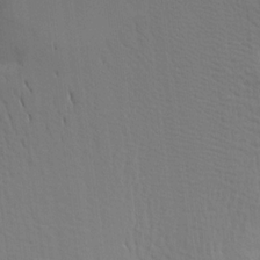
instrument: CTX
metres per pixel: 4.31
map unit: Aa
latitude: 15.2537
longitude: -147.3293
